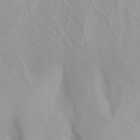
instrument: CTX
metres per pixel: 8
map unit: Nhu
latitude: -4.3684
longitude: -85.6883
